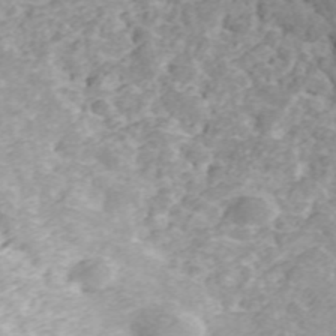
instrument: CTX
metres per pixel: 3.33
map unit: ANa
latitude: 40.4601
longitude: 34.2550
